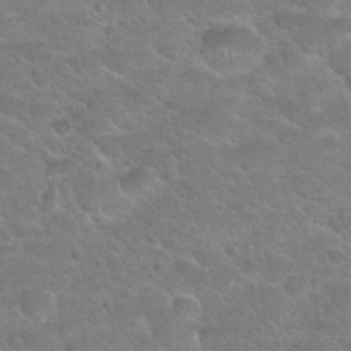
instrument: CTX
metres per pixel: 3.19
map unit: Hto
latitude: 24.4412
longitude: -50.0822
